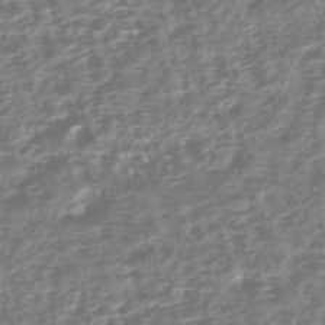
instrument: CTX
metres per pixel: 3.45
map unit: HNhu
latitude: -43.7666
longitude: 106.8975
